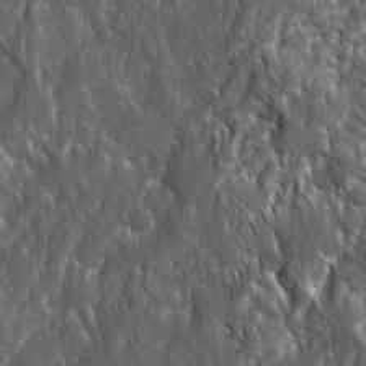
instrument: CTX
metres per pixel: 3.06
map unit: Ave
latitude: 15.8773
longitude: -133.5371
